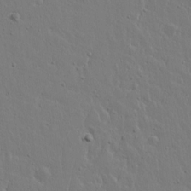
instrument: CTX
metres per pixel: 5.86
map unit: lAvf
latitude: 15.2348
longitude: -126.3467
